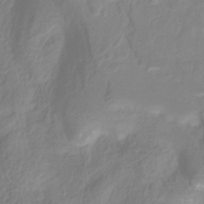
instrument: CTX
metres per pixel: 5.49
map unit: HNhu
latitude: -28.9353
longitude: 67.7666
